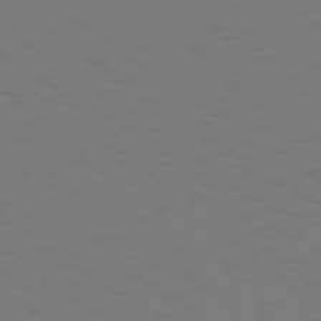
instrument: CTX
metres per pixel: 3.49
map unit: Hpe
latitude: 75.0647
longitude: -126.9136
